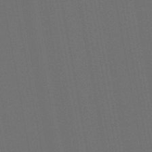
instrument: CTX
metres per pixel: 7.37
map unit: lHb
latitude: -46.2550
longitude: 63.4454
